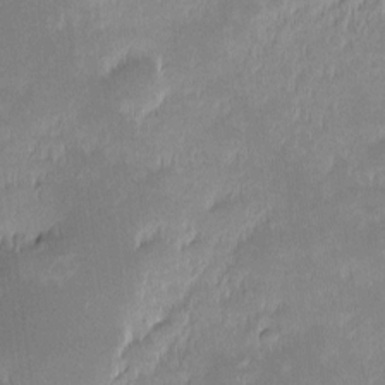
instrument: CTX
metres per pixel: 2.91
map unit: eHh
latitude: -2.1605
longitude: -84.4223
